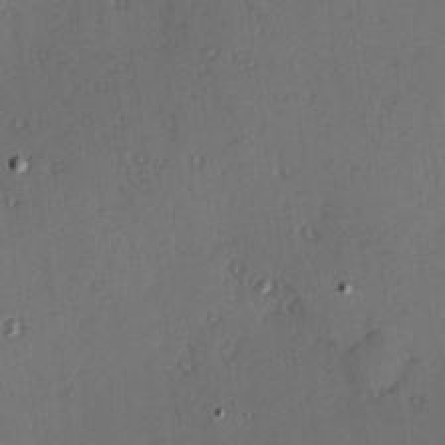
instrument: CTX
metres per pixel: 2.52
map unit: Hve
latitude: 14.0822
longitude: -90.6868
